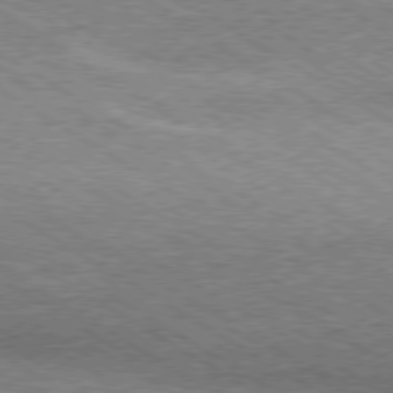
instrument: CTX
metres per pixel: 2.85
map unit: Ap
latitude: -80.2929
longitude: -88.0255
